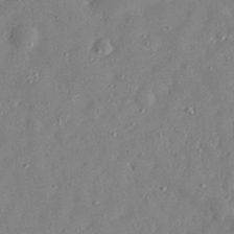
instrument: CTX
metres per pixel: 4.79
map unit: eHh
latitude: 29.3104
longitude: -73.8962
